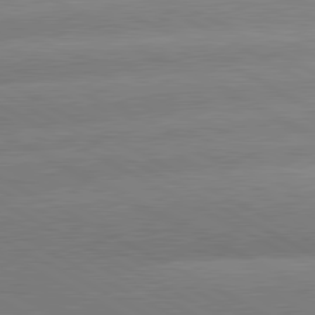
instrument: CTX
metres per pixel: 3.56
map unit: lApd
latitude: 80.8002
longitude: -155.8961
